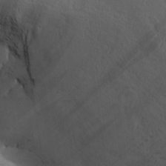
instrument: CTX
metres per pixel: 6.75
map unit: Aa
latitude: 27.7450
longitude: -132.2712
